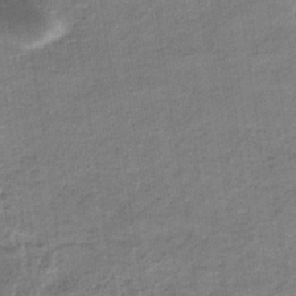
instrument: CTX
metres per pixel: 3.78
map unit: eHb
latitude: -36.4062
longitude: 77.2187
